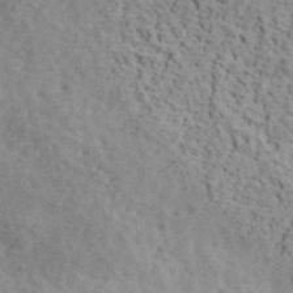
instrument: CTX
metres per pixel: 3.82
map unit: ANa
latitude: 40.9324
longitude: -86.3089
